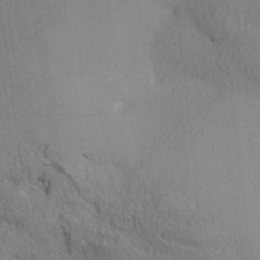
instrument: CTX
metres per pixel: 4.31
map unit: Aa
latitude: 30.9514
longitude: -140.4601
